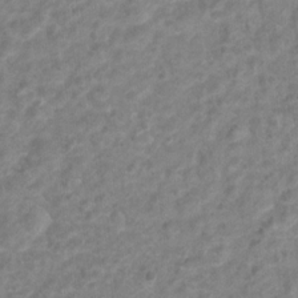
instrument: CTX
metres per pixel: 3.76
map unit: Hto
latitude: 6.9325
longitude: -31.5183
